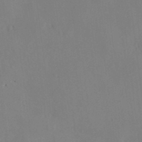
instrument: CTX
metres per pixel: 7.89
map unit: Hve
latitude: -9.5021
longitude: 174.9352
